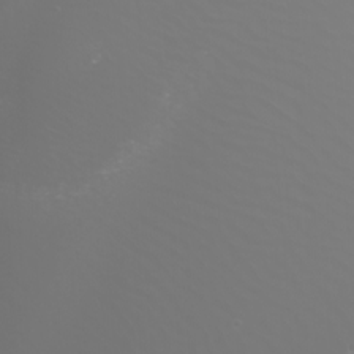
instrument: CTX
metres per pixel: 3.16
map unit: Htu
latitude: -5.2376
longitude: -89.9528
